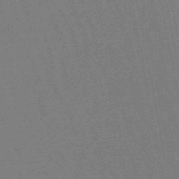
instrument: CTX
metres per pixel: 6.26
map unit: eHb
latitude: -47.1242
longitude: 80.5196
